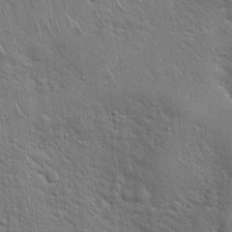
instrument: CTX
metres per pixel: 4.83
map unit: Hto
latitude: 18.1011
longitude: -51.9906
